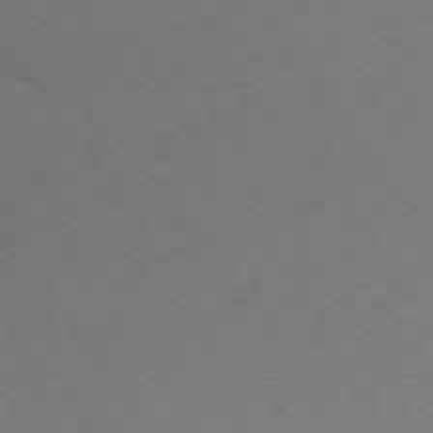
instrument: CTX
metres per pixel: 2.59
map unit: Ap
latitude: -76.7841
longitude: -65.6505
